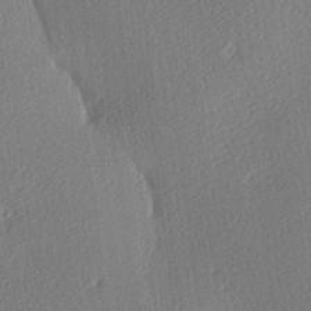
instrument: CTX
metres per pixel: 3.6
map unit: lAa
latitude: -9.4454
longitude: -127.5182
